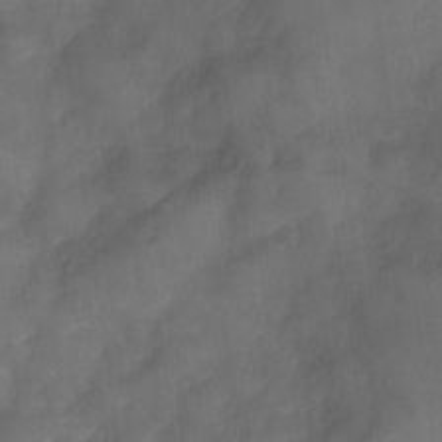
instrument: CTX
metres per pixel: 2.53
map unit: Nve
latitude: -26.3495
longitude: -148.1767
